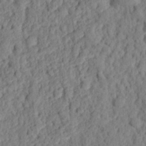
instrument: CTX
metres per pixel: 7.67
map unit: eHh
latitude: 25.5371
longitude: -78.8191
